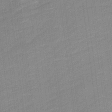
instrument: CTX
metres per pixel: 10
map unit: Ave
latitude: 17.0836
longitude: -136.4601
